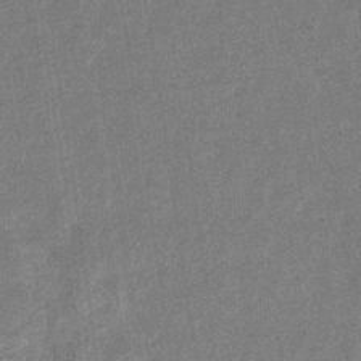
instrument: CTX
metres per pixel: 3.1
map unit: eHb
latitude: -34.4629
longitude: 78.3306
